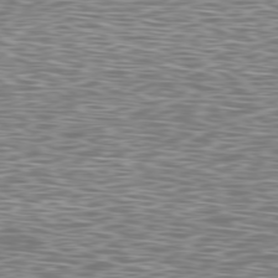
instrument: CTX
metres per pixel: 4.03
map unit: Ap
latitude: -79.9178
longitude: -71.5560
